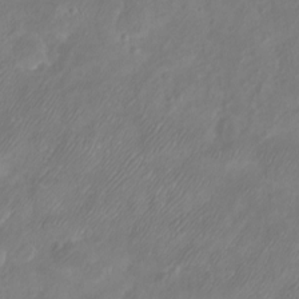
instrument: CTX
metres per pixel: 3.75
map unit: eHh
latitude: -5.7855
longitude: -77.7071
